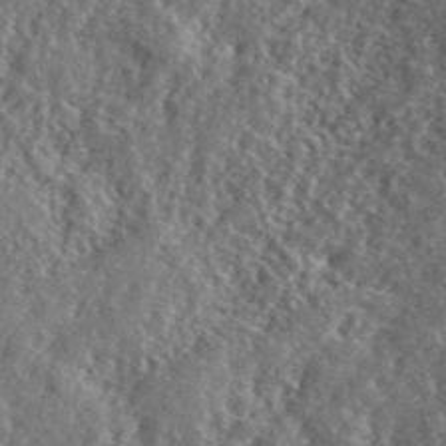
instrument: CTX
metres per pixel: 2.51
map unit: lHvf
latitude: 41.3670
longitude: -87.8583
